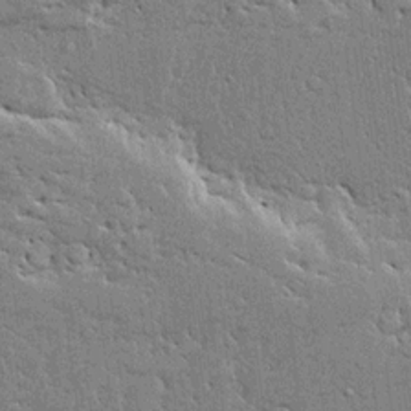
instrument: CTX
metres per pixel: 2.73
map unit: Ave
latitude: 16.0444
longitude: -139.5749
